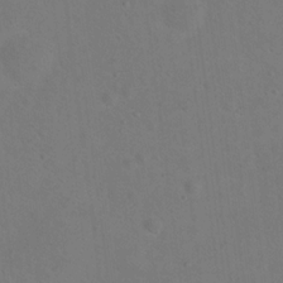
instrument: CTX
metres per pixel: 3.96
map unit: Nhu
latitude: 14.1200
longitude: -36.5735
